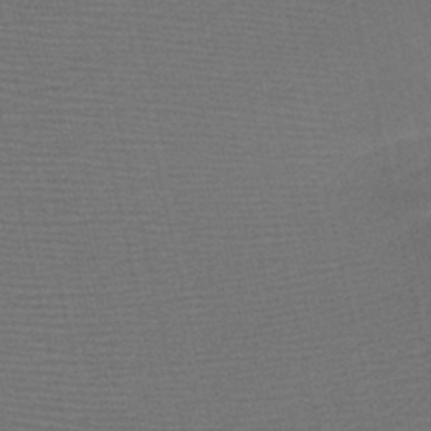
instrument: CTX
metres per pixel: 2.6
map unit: HNb
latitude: -47.6533
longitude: -41.5371
